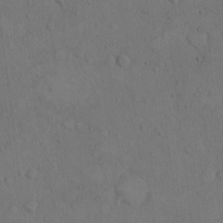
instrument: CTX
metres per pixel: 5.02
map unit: Hto
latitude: 7.7450
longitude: -60.4223
